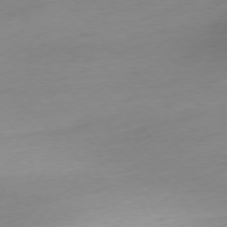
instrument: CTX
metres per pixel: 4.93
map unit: Ap
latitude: -77.0675
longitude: -63.4616
